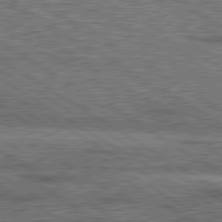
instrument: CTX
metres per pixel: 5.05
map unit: lApd
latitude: 80.0444
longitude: 172.3873
